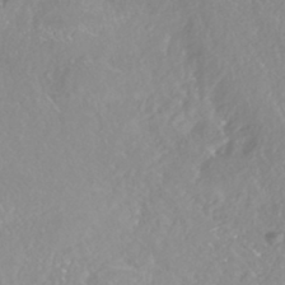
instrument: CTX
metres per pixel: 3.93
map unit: HNhu
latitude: -45.7289
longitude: 97.4077
